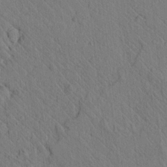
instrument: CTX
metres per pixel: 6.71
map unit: lAvf
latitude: 7.2159
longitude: 160.2928
